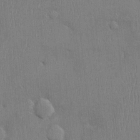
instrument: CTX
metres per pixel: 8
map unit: Ht
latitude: -3.3509
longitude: -14.5357
